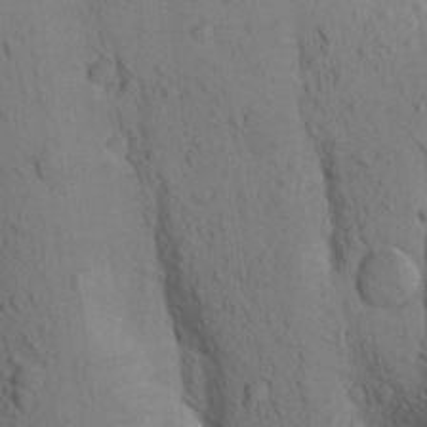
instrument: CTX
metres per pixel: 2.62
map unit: Aa
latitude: 19.5182
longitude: -149.3860
